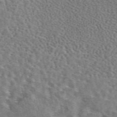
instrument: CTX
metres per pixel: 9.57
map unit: eAb
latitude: 44.3467
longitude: 111.6532
